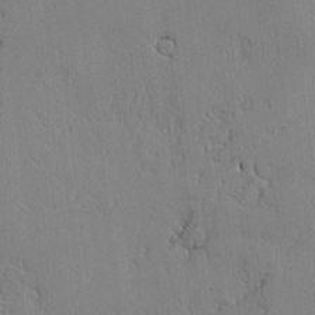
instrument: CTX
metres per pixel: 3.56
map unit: lAvf
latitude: -1.1809
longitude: -108.8380
